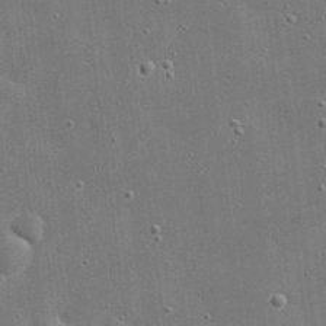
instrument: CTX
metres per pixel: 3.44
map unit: eHh
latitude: 20.4412
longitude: -67.2159
